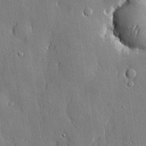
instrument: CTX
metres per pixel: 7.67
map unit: lHvf
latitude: 20.8947
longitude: 145.4077
